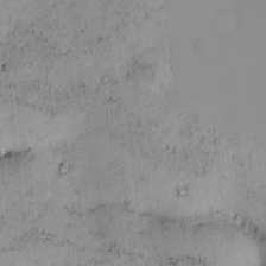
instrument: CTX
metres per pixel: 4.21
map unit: eHh
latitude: -0.3873
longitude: 19.3321
